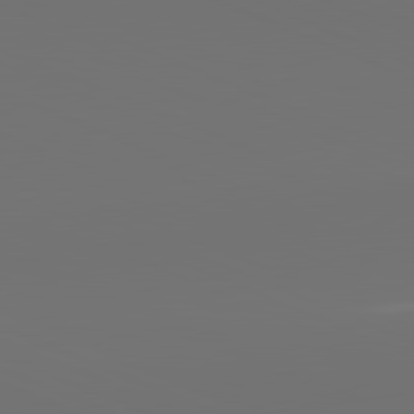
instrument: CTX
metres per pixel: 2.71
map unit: lApd
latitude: 81.8205
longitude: 155.5021
